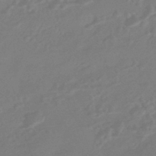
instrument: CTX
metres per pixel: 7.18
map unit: HNhu
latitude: -44.3873
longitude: 91.4266
